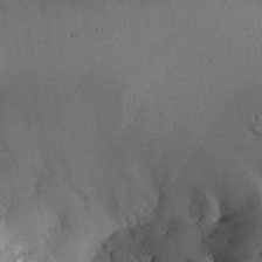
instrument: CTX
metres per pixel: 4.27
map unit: Aa
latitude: 26.0444
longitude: -129.6316
